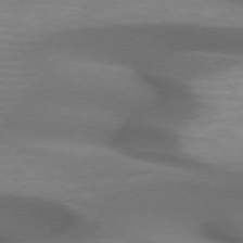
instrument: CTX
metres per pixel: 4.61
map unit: lApd
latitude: 72.6302
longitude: -51.5560
